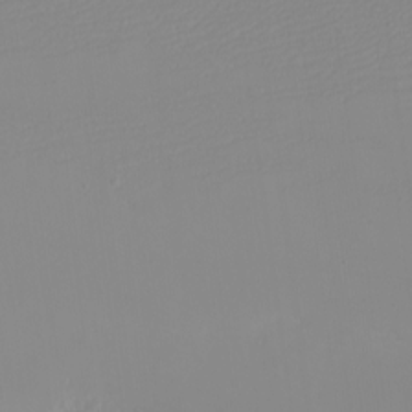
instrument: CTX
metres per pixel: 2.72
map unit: eHh
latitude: -5.7666
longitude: -82.8191
